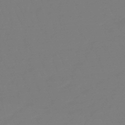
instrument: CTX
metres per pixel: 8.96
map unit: eHb
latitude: -48.9920
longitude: 85.8422
